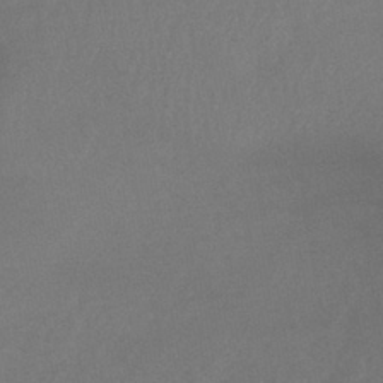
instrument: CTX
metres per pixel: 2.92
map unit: lHb
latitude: -41.4265
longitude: 73.3132
